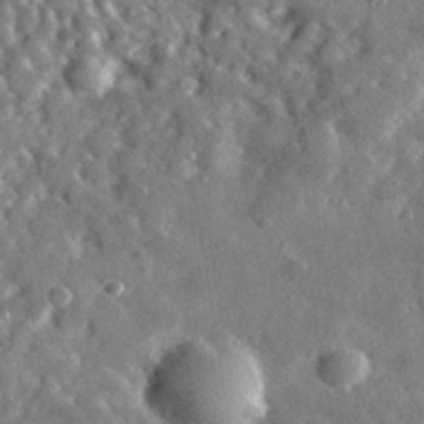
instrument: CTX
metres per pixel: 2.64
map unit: lHvf
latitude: 35.8394
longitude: -90.3278
